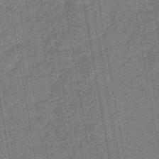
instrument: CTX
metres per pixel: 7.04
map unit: eHb
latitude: -45.8422
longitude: 87.3321
